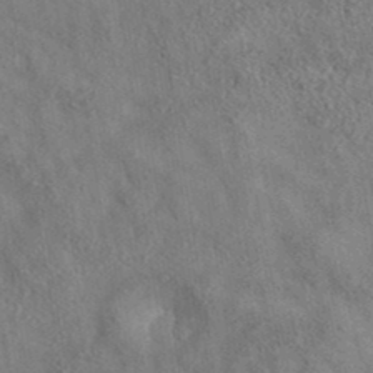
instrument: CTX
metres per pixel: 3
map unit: eAb
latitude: 36.0255
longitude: 114.7463
